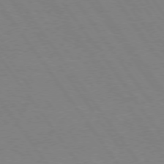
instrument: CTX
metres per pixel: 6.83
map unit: Hpe
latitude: 74.5168
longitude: -140.8946
